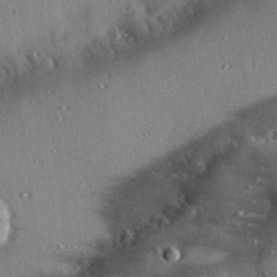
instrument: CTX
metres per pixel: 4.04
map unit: eHh
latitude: 23.4615
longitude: -90.2900
